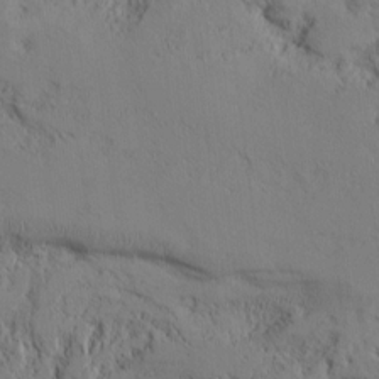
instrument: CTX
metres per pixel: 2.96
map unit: lAvf
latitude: 7.7072
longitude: 166.3873
